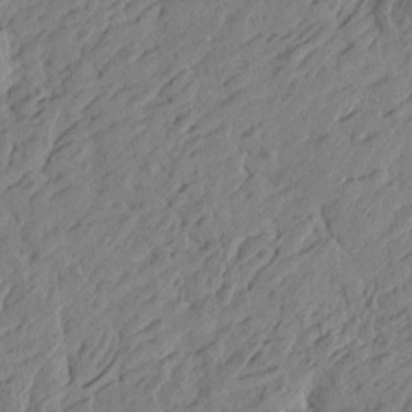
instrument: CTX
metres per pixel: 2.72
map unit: Htu
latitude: -4.7652
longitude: -179.1781
